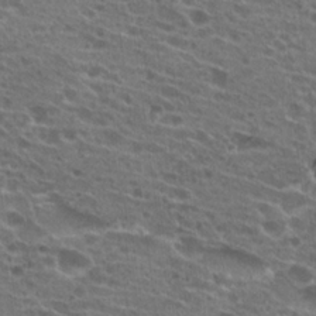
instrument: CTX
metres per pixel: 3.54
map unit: Hto
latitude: 22.1200
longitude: -39.8772
